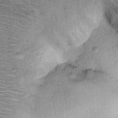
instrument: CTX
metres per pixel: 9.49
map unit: Ht
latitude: 10.2712
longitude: -37.8016
